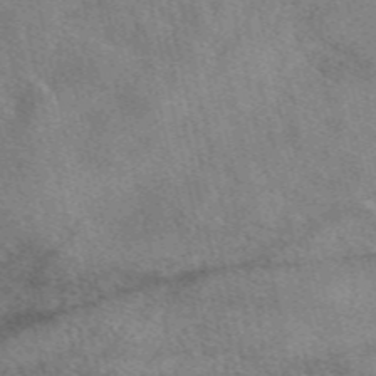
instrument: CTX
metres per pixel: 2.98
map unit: eAb
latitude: 49.2159
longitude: 121.5210
